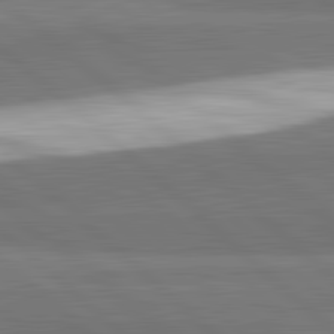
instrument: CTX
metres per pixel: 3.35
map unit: lApd
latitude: 82.3278
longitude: 162.0283
